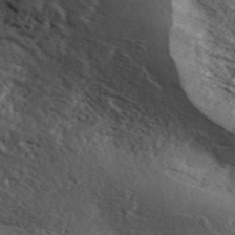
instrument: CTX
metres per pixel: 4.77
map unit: ANa
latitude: 41.7449
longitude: 52.2172
